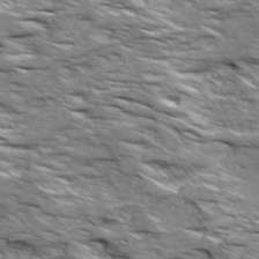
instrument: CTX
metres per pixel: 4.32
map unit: Ave
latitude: 19.1781
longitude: -134.9136
